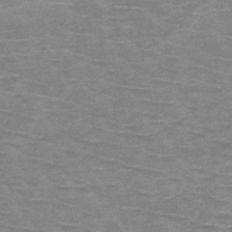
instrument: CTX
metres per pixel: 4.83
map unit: HNb
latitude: -48.2362
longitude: -48.8947
